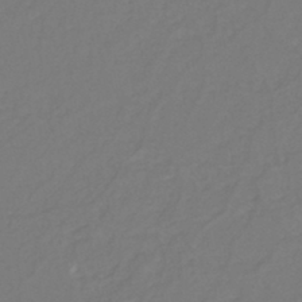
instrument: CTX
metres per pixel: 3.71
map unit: eHh
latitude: -44.2173
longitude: -29.4804
